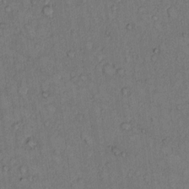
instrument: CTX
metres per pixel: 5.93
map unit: Hto
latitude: 9.3671
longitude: -58.4034
